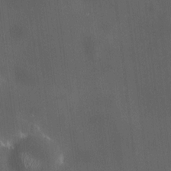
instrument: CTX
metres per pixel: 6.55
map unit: HNhu
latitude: 9.0648
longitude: 13.7478
